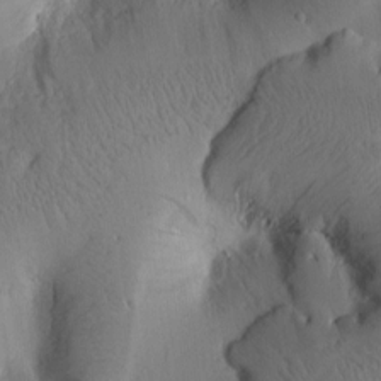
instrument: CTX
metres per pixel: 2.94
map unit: Htu
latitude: 1.5560
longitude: 175.9367
